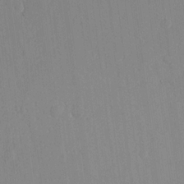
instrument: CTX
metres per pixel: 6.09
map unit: lHvf
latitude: 18.2900
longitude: -112.7057
